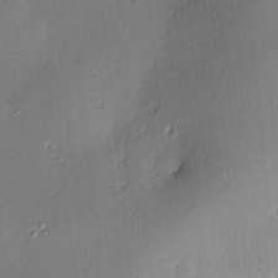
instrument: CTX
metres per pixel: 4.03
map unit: Nve
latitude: -7.8989
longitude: 175.2753
